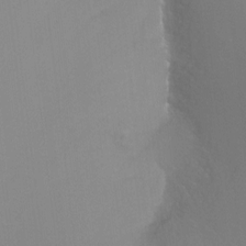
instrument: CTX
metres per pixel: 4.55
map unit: Ht
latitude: -7.7477
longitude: -37.8772
